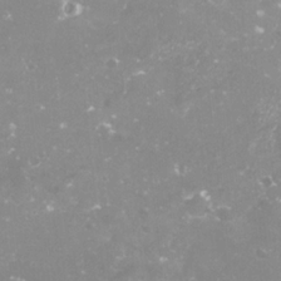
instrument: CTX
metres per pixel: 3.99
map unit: Nve
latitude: -18.1606
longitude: -59.2159
